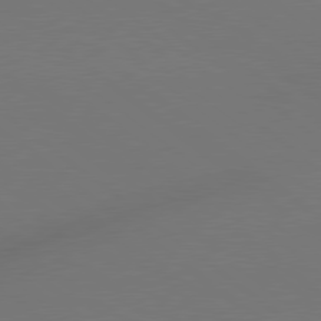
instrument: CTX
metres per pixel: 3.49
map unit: lApd
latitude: 78.9514
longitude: 175.0675
